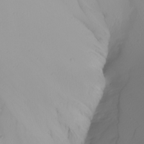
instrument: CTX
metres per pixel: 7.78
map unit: Nhu
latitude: -7.2376
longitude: -94.3279
